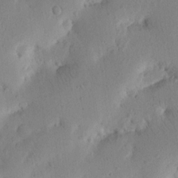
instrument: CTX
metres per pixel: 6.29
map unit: Nhu
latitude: 16.7435
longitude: -75.4238
